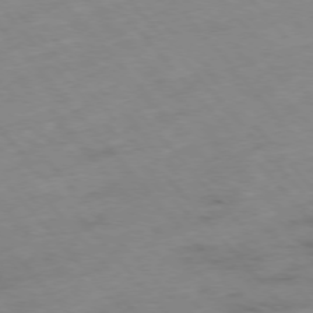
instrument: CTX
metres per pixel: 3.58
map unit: Hpe
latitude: -76.4440
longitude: -18.0633
